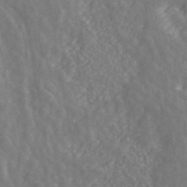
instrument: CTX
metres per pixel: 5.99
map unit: ANa
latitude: 45.6127
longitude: 23.5966
